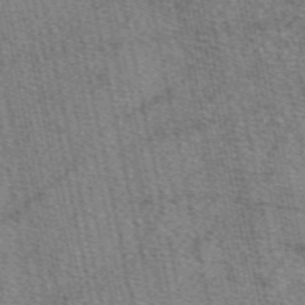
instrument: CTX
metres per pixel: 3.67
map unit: eAb
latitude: 50.1955
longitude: 114.6329
